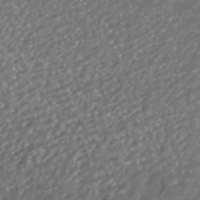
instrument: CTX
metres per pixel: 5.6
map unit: HNhu
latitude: -43.3887
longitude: 96.9542
